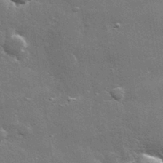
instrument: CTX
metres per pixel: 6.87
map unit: lHvf
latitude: 32.1389
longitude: -91.4993
